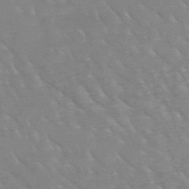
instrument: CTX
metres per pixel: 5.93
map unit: HNb
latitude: -49.5210
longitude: -47.5938
